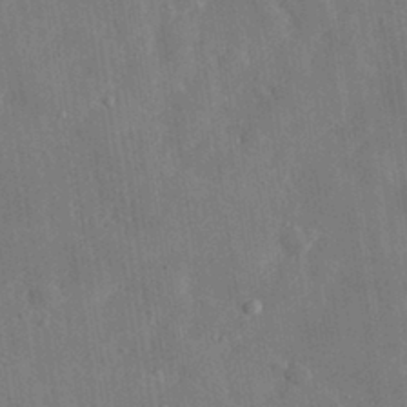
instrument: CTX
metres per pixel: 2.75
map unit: eHh
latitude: 31.1970
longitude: -78.0822
